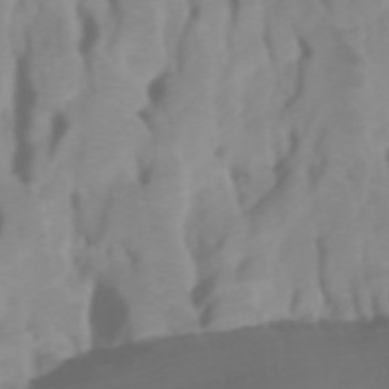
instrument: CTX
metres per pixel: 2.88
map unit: Htu
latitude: -5.1620
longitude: 137.3320
